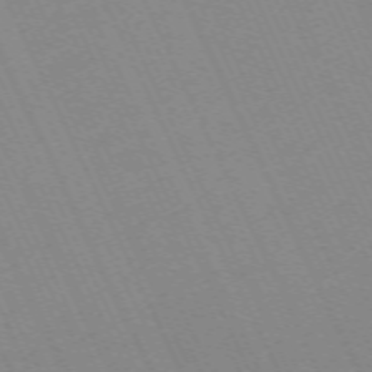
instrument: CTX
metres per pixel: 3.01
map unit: Hpe
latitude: -70.6141
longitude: 15.7667
